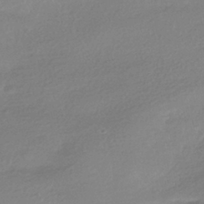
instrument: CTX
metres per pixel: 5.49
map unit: HNhu
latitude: -40.9919
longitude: 94.8408
